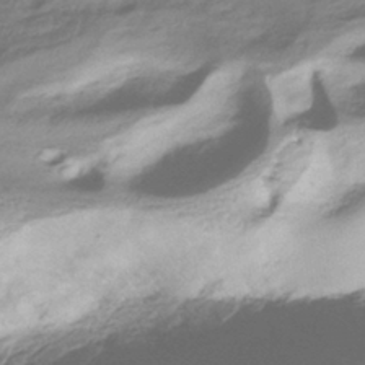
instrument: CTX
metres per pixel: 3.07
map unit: HNhu
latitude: -41.5966
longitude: 99.2187
